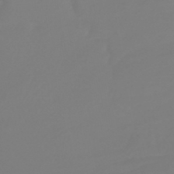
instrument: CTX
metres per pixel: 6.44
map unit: lHb
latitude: -44.3117
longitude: 54.1606
